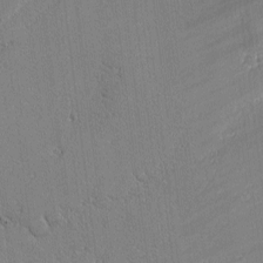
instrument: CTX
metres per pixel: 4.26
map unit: lAvf
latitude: -1.7478
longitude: -108.7813
